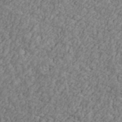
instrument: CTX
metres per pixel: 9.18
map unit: Ave
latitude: 41.3859
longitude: -111.1592
